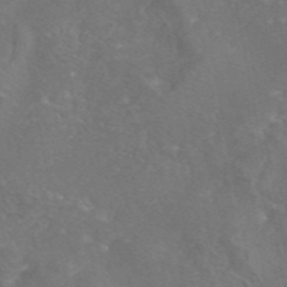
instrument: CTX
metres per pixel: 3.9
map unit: eAb
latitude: 45.6505
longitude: 108.3117
